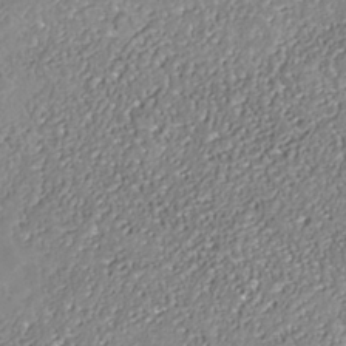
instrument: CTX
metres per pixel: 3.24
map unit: Nhe
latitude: -37.5399
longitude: -88.9514
